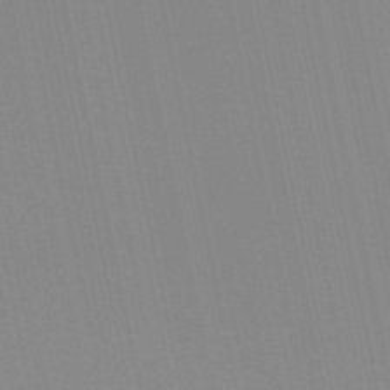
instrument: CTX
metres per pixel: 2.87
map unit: lHb
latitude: -48.9542
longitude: 75.2565
